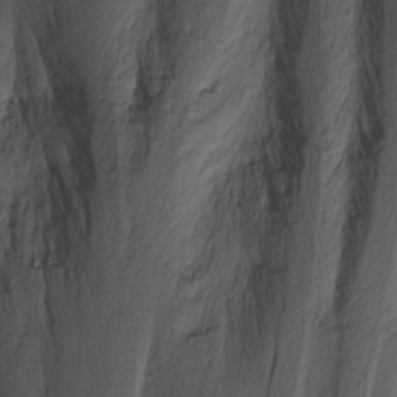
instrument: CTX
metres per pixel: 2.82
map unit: Nhu
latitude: -1.0676
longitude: -74.1767
